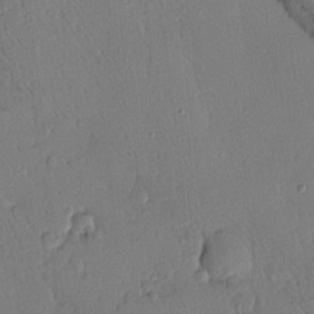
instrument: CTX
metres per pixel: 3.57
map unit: Ht
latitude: 9.7828
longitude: -77.9150
